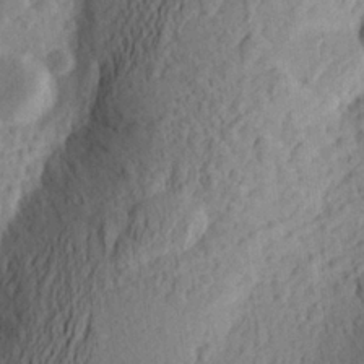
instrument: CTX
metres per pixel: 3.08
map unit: Aa
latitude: 25.5749
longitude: -146.1011
